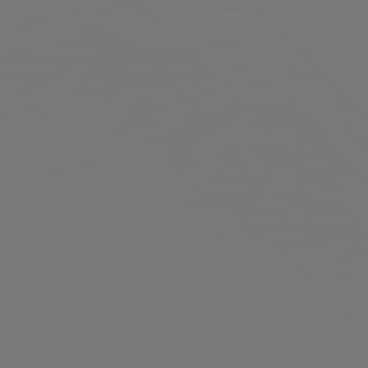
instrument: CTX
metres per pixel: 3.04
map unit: Hpe
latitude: 77.1781
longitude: -175.6883
